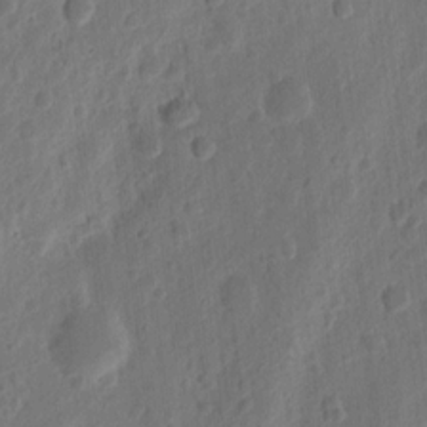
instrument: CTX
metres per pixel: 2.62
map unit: Ht
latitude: 11.1025
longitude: -75.1970
